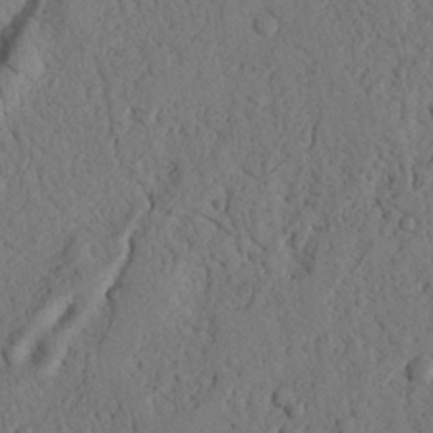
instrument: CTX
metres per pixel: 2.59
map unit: Nhu
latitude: 20.9892
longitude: -76.2333
